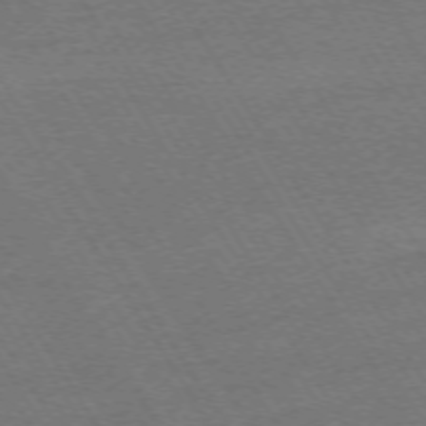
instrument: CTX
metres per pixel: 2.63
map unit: Ap
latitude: -73.7477
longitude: -84.8569
